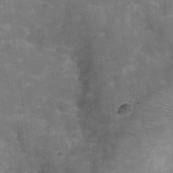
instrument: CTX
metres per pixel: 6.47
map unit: Hve
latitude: -30.3306
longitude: 93.5777
